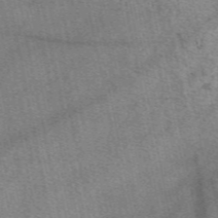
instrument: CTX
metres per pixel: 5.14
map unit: eAb
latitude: 49.7450
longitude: 107.9745
